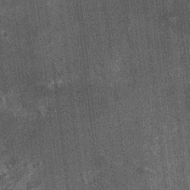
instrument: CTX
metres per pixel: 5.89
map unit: HNhu
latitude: 0.5545
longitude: 5.3320
